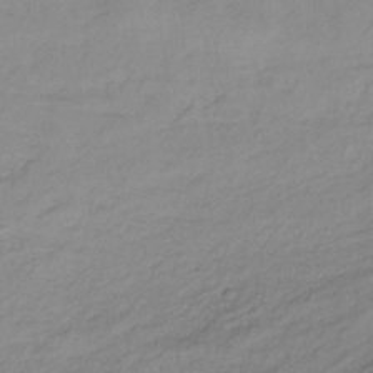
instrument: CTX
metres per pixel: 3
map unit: lHb
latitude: -34.7463
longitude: 70.5763
